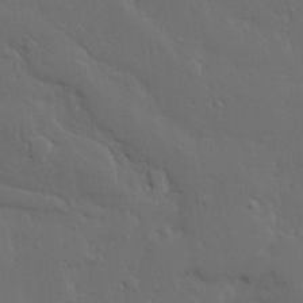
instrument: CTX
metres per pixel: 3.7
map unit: Ave
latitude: 15.8017
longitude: -139.3293
